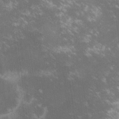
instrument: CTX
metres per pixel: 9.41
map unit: lHvf
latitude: -14.3684
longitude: -102.9513
